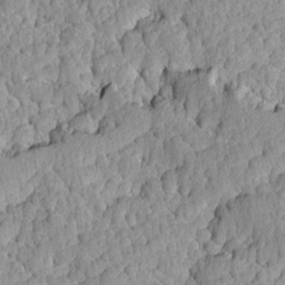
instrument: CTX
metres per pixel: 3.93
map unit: Ave
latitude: -8.4440
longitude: -116.4601
